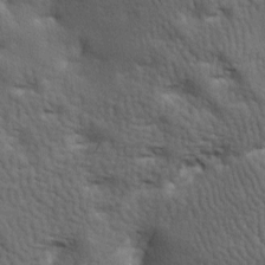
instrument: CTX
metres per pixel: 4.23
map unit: lAa
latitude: -7.6533
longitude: -125.4238
